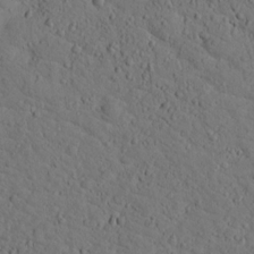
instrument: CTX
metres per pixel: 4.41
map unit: lHvf
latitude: 13.8395
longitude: 178.1228
